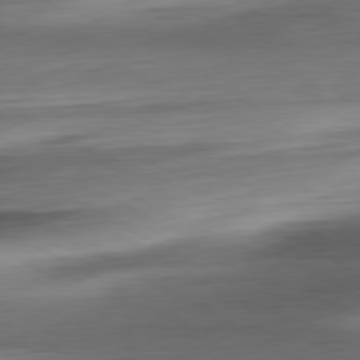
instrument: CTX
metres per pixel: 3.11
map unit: Ap
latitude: -80.8786
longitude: -67.4993
